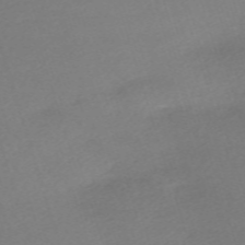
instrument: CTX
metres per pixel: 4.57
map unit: eHh
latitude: -61.8800
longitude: 53.0864
